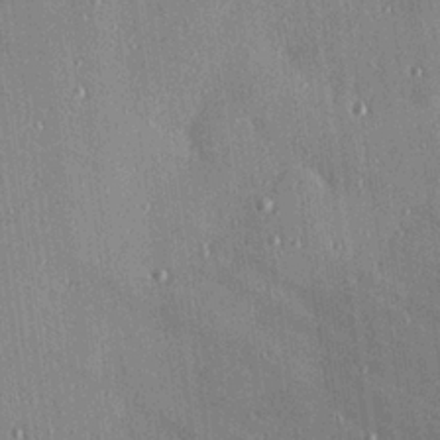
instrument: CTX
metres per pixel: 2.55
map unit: Hve
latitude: 26.4412
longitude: -90.3656
